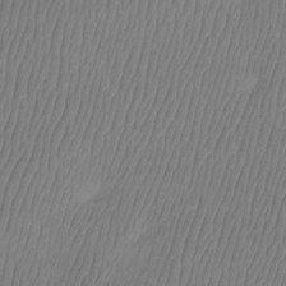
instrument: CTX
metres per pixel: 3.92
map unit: Aa
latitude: -12.4629
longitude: -68.3656
